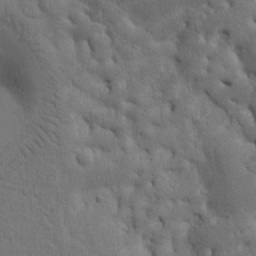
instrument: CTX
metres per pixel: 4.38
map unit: Htu
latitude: -1.8612
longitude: 170.2929
